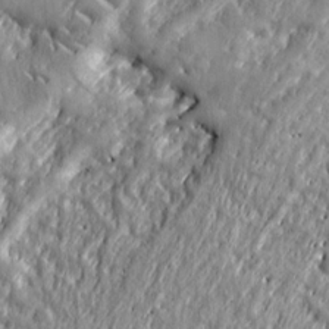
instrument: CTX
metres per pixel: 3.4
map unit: Ht
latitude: 8.0633
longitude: -78.1200
